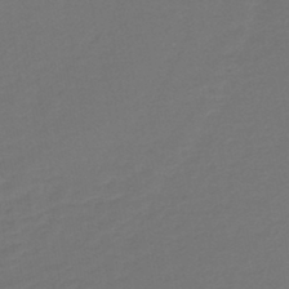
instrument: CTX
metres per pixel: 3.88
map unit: lHb
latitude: -43.6910
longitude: 52.8785
